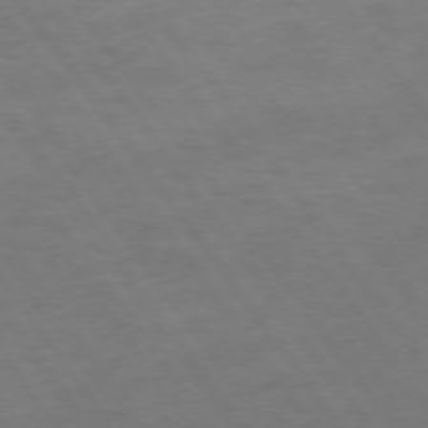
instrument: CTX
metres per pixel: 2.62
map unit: Ap
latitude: -75.8612
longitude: -65.2348
